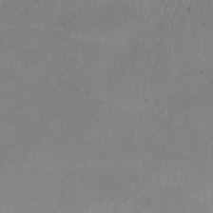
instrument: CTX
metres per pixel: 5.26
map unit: lHb
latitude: -34.2928
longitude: 66.3117
